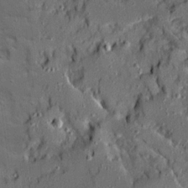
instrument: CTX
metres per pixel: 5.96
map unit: Ave
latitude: 18.9702
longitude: -128.4412
